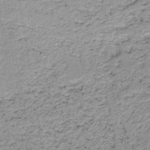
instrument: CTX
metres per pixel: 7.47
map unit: HNb
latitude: -39.6722
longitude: 50.6140
